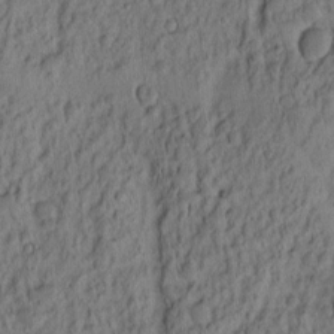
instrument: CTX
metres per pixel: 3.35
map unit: eHh
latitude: -2.3495
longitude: 17.5211
